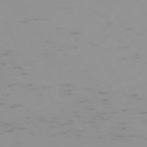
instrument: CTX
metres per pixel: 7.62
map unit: Hpe
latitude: -73.8233
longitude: 6.8786
